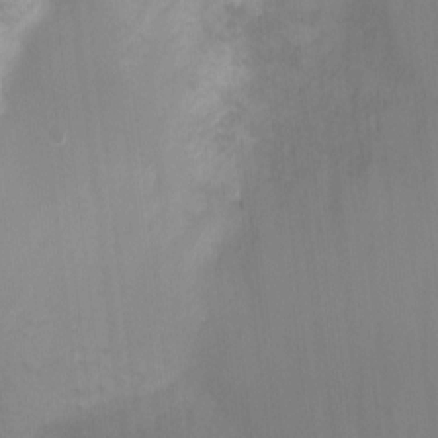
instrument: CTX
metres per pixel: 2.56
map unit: Ht
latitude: -3.5021
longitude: -28.2900
